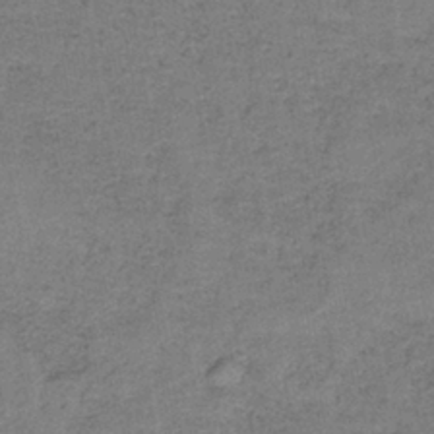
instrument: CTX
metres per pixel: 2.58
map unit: HNb
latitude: -36.8219
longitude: 51.9745
